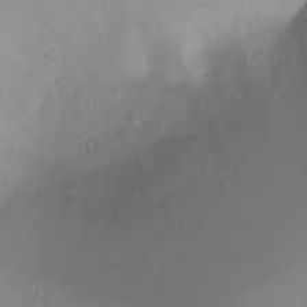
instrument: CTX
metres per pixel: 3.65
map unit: Ht
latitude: -10.2173
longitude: -28.6301
